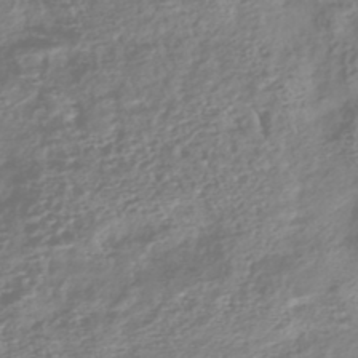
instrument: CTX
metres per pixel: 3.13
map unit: HNhu
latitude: -43.5588
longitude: 100.5573
